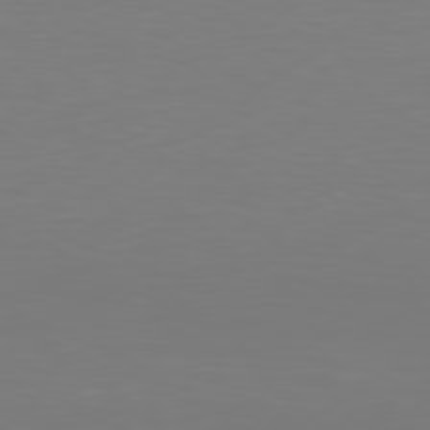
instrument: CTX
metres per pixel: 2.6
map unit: Hpe
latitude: 78.5168
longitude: -138.8569
